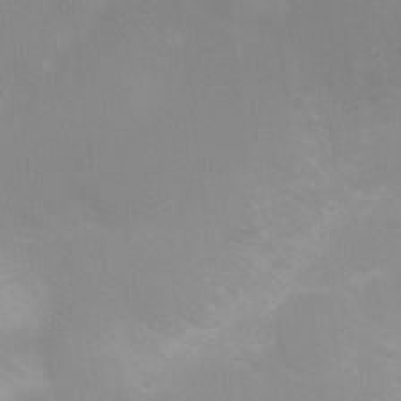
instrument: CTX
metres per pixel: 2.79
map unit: Nhu
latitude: 3.4804
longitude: -25.9528
